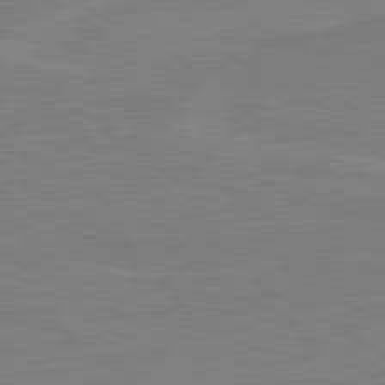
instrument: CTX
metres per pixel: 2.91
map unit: lApd
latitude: 80.4790
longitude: 122.2929
